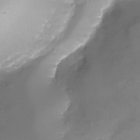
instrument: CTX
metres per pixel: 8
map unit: Nhu
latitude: -26.4440
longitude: -58.4223
